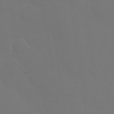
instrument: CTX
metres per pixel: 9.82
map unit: Nhu
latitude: 25.5749
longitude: -57.0269
